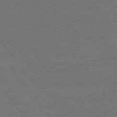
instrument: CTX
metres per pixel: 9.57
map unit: Ap
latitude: -75.2754
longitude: -75.2915
